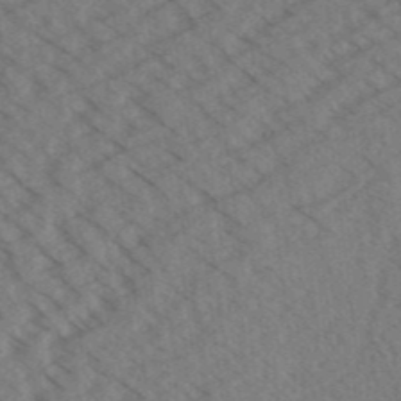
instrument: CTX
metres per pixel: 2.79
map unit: Aa
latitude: 31.9717
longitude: -138.7057
